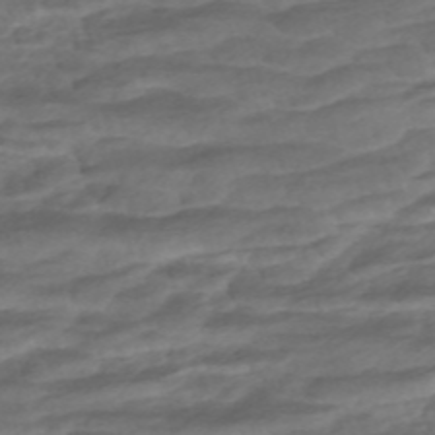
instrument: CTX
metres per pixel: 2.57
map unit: ANa
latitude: -45.1809
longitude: 104.8408
